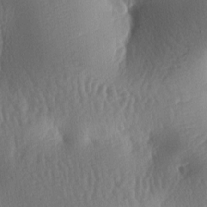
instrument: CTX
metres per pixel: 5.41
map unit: lAa
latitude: -7.8233
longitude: -128.4034
